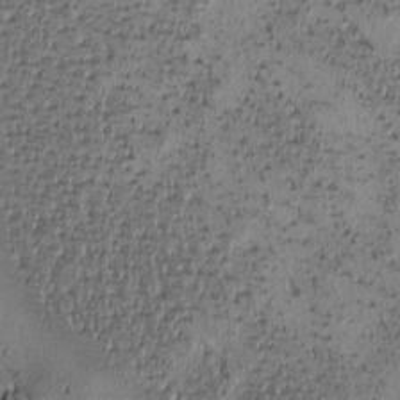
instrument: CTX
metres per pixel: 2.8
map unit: eHh
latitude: -1.1432
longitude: 19.3510
